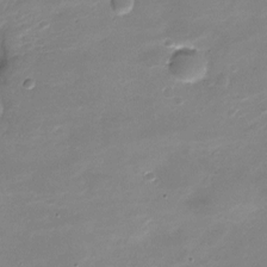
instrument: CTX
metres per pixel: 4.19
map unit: Nve
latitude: -20.8408
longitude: 104.6707
